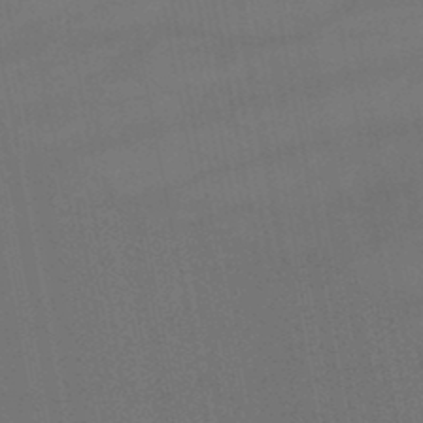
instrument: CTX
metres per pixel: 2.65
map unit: lHb
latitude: -47.3887
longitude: 73.5210
